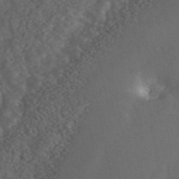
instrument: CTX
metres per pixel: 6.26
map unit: ANa
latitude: 44.3278
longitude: 24.8030
